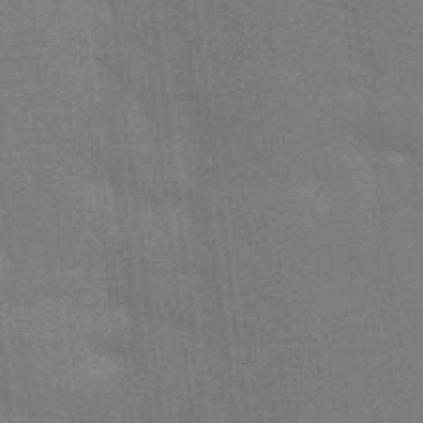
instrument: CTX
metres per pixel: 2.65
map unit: Aa
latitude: 33.5182
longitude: -143.3671
